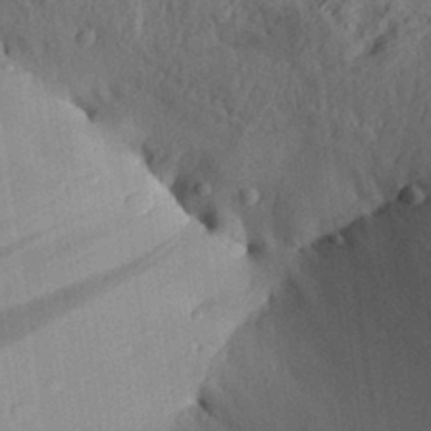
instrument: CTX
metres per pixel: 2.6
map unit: Aa
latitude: 30.1578
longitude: -133.1214
